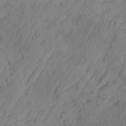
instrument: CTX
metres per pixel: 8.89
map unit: lAvf
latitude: -2.4440
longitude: -105.1970
